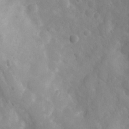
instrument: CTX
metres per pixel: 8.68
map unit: Ht
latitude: 3.1403
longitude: -26.5546
